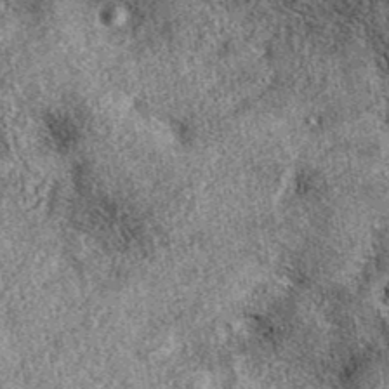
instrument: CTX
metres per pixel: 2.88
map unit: eAb
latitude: 38.7246
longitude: 108.5574
